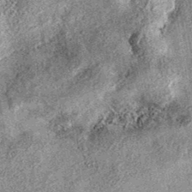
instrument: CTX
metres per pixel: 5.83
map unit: eAb
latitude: 36.5168
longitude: 106.9542
